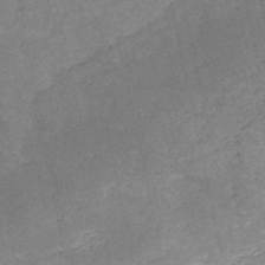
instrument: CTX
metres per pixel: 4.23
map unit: HNb
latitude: -52.3117
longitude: -38.7813
